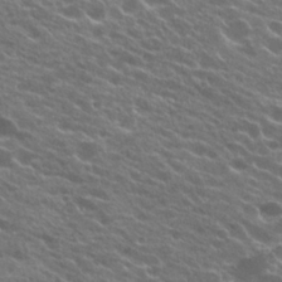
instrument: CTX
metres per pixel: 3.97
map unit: Hto
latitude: 24.1199
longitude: -37.5560
